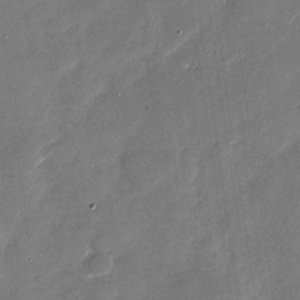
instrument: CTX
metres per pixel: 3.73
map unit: Nhu
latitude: -28.9164
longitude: -75.1970
